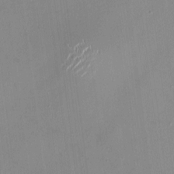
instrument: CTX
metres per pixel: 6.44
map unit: HNhu
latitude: -0.7275
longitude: -6.4601
